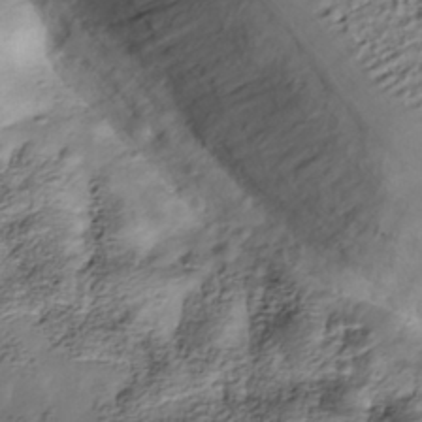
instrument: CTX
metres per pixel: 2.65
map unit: Nhe
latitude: -39.0109
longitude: -117.0081
